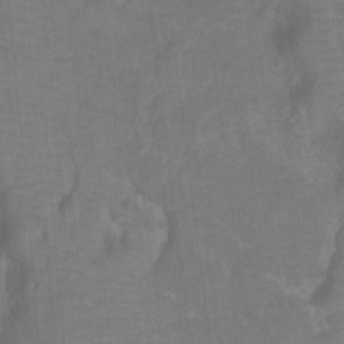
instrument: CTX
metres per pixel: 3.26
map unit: Ht
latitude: -3.7288
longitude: -27.4238
